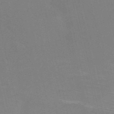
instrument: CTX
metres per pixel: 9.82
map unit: HNb
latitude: -52.0850
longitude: -45.2726
